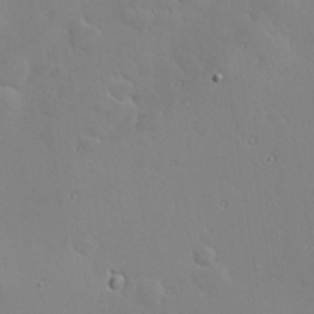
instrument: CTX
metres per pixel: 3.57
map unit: Hve
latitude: 24.6868
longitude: -98.1577
